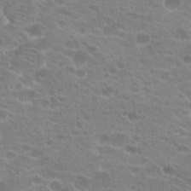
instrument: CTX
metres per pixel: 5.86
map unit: Hto
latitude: 21.4805
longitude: -40.7246
